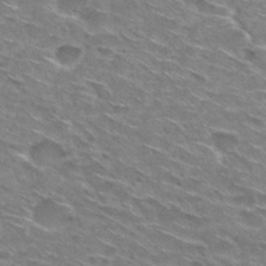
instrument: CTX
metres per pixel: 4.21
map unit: Hto
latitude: 29.8394
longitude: -47.2915
